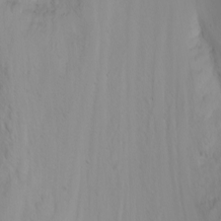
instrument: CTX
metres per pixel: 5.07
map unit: Nhu
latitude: -4.3306
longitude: -86.4412
